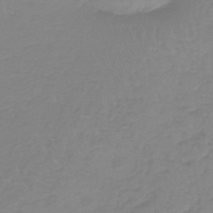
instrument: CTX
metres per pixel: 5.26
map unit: lHb
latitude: -40.5007
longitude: 67.3321
